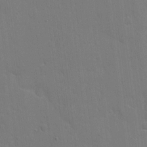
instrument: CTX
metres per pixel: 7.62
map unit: eHh
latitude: 6.3467
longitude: -67.3859
